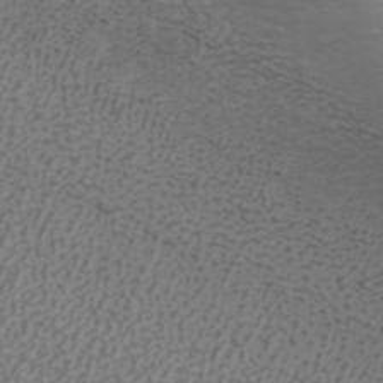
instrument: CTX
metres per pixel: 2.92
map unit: ANa
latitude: 38.4412
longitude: 23.4455
